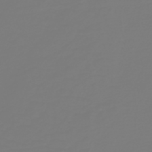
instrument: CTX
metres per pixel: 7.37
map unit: HNb
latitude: -46.4629
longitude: 51.8233
